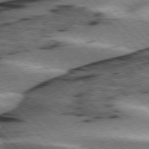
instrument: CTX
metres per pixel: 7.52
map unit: lApd
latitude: 75.9717
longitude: -79.2537
